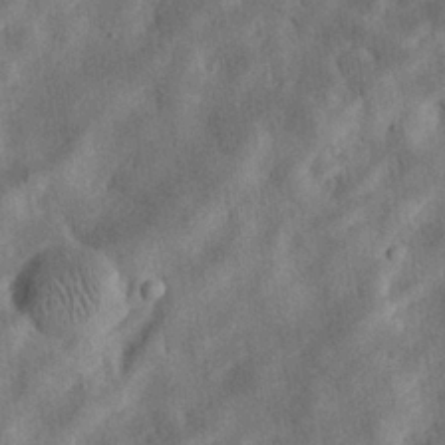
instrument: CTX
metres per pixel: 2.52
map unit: eHh
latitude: 26.1200
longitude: -68.7813
